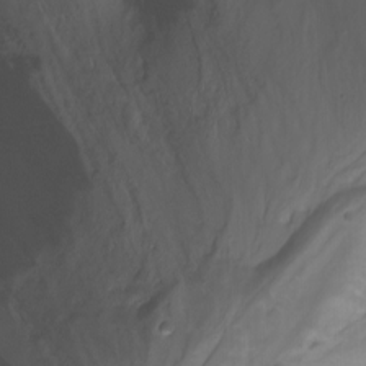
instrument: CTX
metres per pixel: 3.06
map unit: Nhu
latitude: -13.6722
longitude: -63.3860
